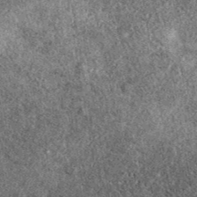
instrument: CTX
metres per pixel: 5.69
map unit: eAb
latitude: 39.4237
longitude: 106.4818
